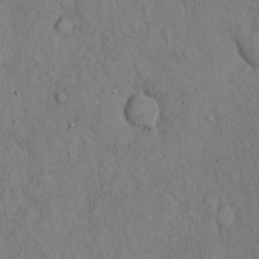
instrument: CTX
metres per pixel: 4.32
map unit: Hto
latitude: 13.9339
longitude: -58.3467
